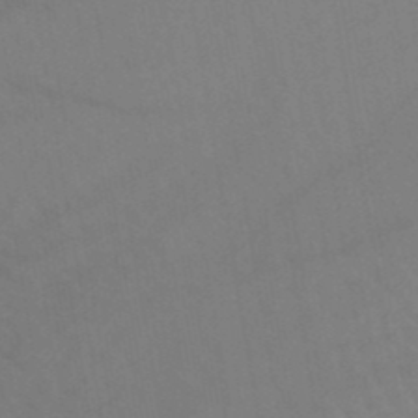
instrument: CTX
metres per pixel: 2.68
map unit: lHb
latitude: -45.4832
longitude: 76.9164
